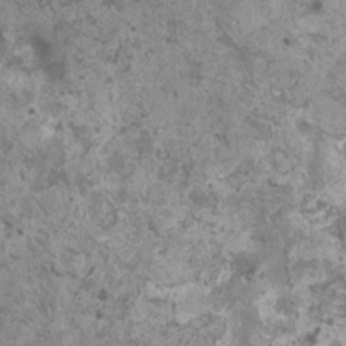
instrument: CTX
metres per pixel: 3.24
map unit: HNhu
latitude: 0.8380
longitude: 0.9353
